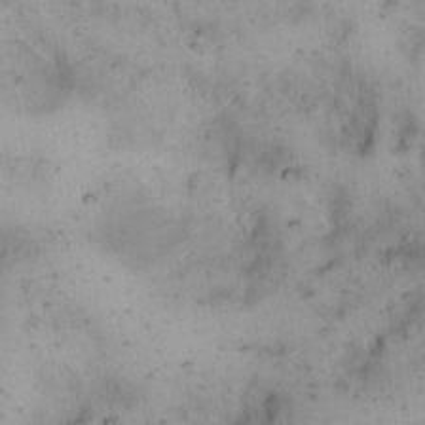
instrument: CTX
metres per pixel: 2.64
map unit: eHh
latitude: 14.6491
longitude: -64.1956
